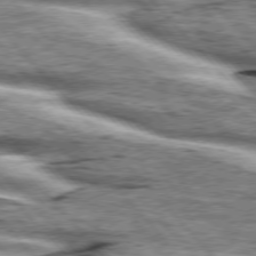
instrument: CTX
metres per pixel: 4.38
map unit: lApd
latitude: 76.4034
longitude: -82.6679
